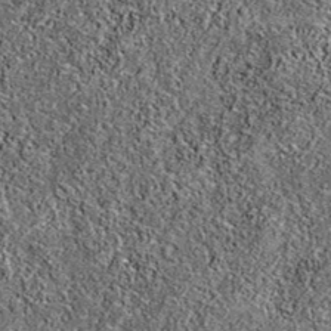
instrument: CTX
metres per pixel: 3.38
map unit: eAb
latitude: 36.9325
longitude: 106.5574
